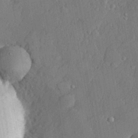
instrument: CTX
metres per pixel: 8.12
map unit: lHvf
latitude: 22.1011
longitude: 143.9556
